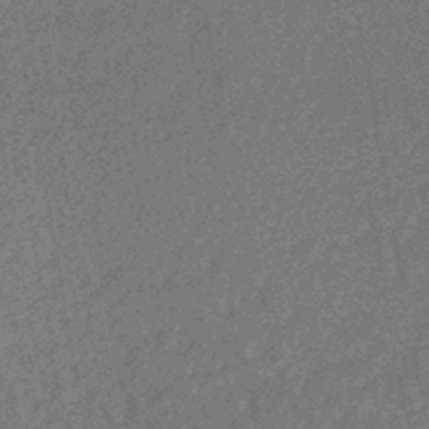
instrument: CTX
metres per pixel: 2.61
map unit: HNhu
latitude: -45.8422
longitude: 99.3887
